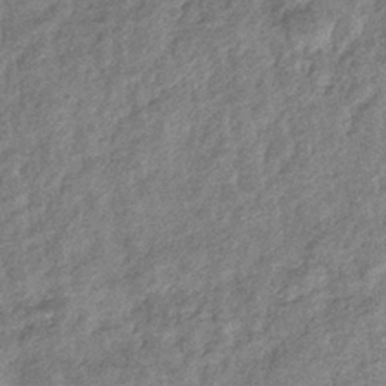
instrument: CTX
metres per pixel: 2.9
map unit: eHb
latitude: -37.0864
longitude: 79.1809
